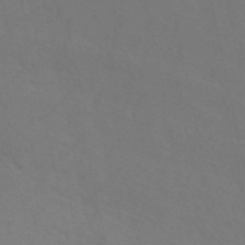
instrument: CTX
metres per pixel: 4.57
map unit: ANa
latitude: 49.6883
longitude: -73.4994
